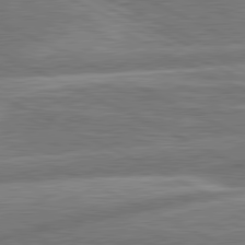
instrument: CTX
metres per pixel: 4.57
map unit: lApd
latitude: 80.9703
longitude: -167.8961
